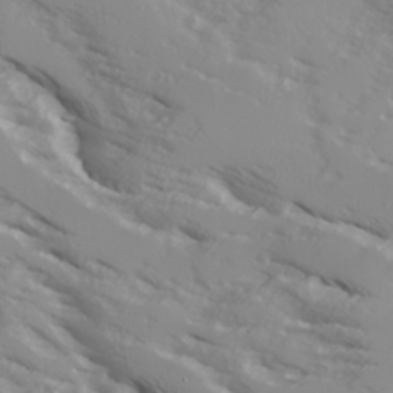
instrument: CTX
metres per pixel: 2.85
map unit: Ave
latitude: 17.2726
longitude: -129.2348
